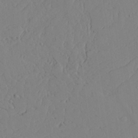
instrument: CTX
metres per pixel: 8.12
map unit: Aa
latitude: 26.1767
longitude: -136.9514
